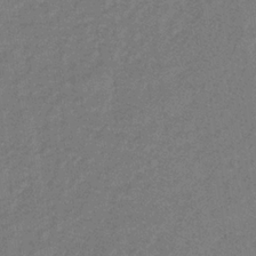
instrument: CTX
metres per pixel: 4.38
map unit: lHb
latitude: -32.4062
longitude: 66.6518
